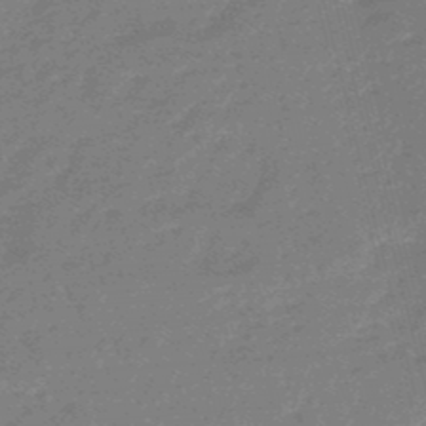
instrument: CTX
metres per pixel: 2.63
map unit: eHb
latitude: -48.2362
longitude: 86.9164
